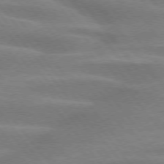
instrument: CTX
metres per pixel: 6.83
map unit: lApd
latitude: 74.9136
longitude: -58.6302
